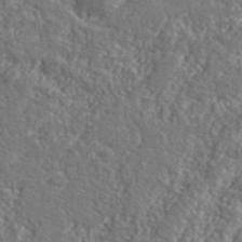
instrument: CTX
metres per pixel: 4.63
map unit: eHh
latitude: 42.2334
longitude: -91.4804
